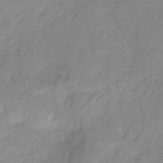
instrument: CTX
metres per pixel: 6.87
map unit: HNhu
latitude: -29.2187
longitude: 68.1794
